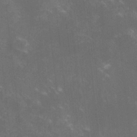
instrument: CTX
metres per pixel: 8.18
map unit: lHvf
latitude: -14.0094
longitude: -101.5938
